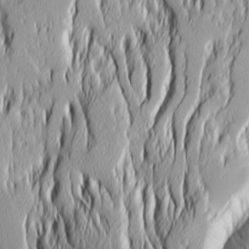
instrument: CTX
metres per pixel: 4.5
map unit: Ave
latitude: 14.2901
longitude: -132.0633
